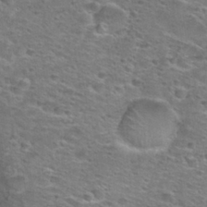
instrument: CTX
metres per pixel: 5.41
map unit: Hto
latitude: 28.5168
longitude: -48.9136
